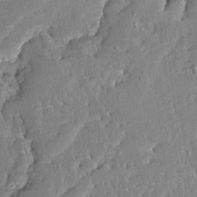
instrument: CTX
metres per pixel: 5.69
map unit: Ave
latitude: 12.7058
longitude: -137.7261
